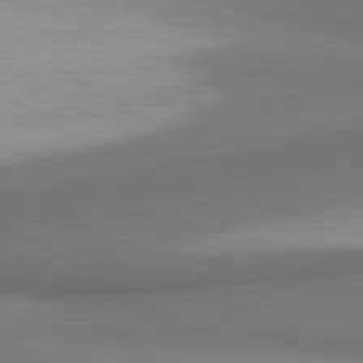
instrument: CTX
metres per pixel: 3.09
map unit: lApd
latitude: 81.0836
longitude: 155.7100
